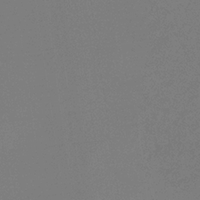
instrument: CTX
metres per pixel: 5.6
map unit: eHb
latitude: -30.7652
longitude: 72.3873
